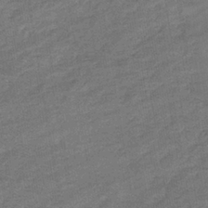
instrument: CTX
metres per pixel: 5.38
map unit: eHb
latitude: -36.4062
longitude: 77.9367
